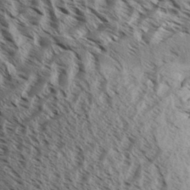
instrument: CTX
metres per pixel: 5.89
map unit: Aa
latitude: 32.7057
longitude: -138.1389
